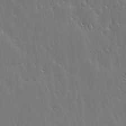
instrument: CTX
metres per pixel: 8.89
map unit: lHvf
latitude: 18.9702
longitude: -116.8569
